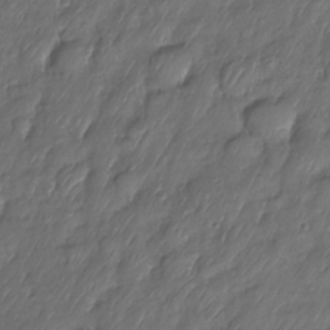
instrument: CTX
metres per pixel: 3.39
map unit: Nhe
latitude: -34.0661
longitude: -142.8380
